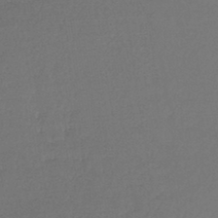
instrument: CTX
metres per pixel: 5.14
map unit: lHb
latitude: -43.6154
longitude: 58.5006
